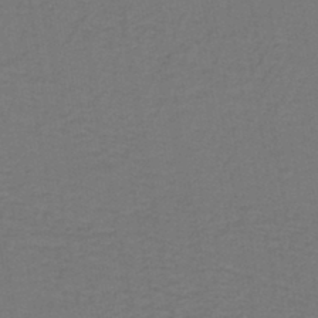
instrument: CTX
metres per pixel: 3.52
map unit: lHb
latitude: -43.0297
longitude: 53.8800
